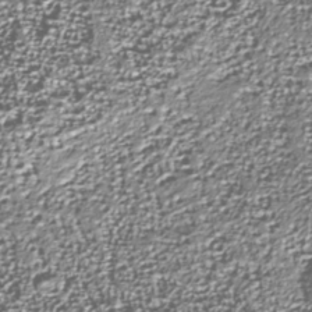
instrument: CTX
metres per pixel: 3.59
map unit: Nhu
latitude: -38.3873
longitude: -82.1011
